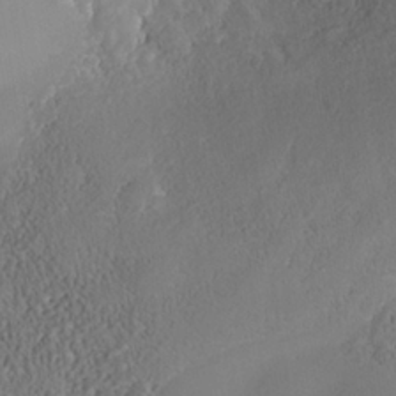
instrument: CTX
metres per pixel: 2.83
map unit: Nhe
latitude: -38.0094
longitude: -119.5938
